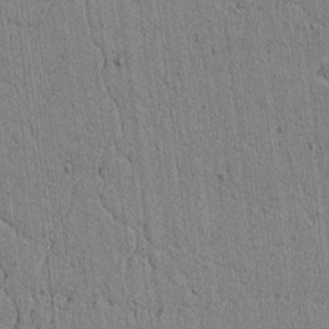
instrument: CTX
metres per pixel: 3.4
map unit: lAvf
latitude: 5.6127
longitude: 164.9542
